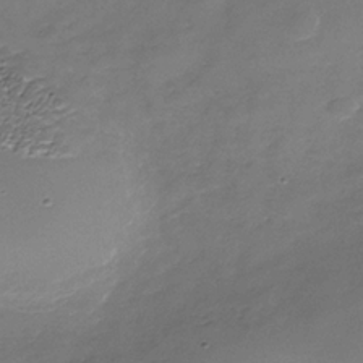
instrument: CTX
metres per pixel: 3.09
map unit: Nhe
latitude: -37.0864
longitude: -87.0080
